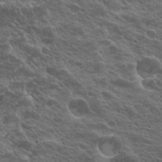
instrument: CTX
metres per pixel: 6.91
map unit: Hto
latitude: 24.4601
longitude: -30.3845
